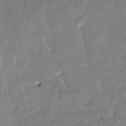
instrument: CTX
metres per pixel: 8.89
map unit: Nhe
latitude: -36.7463
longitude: -89.8395
